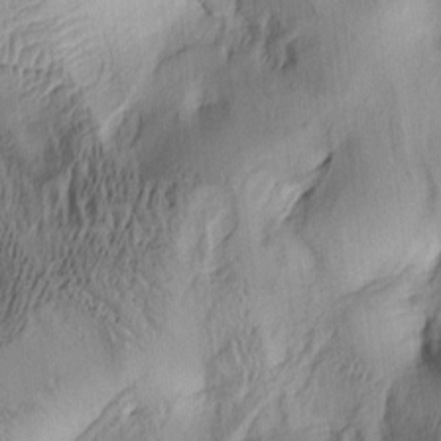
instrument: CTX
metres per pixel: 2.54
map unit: lAa
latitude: 5.2537
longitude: -113.8394
